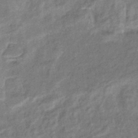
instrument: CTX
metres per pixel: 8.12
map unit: eHb
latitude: -40.4062
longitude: 80.2929
